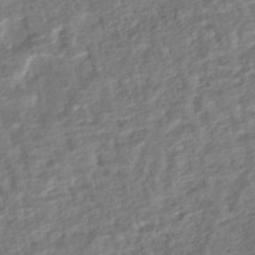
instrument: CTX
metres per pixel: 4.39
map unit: HNhu
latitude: -44.5952
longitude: 101.7666
